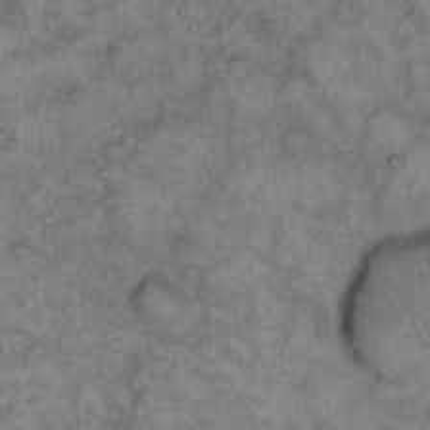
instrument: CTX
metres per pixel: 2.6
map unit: eHh
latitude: 13.7828
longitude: -64.4601
